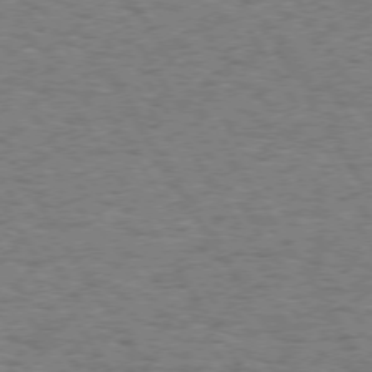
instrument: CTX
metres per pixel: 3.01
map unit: Hpe
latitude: 73.3671
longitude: -130.1578
